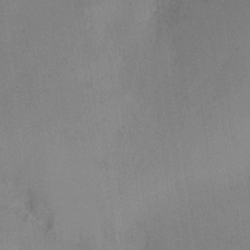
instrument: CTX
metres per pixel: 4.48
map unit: HNhu
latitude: 8.0444
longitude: -3.7449
